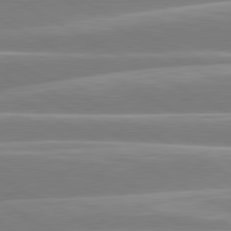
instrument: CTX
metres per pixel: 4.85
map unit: lApd
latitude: 80.6301
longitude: -129.0458
